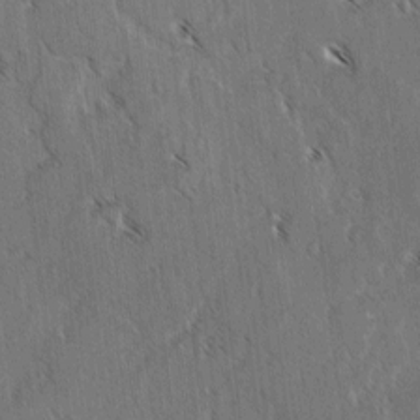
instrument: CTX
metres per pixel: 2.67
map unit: lAvf
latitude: -4.1228
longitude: -113.7261
